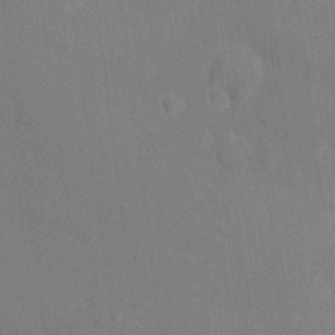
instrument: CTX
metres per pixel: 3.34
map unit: Hto
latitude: 14.3279
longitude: -36.0633
